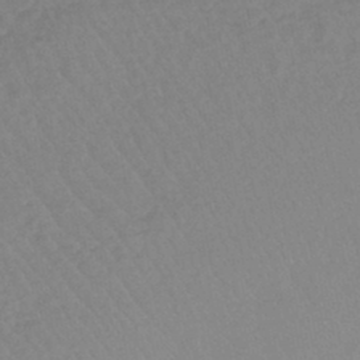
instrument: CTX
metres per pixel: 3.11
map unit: lHb
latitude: -44.5196
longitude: 73.6155
